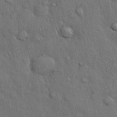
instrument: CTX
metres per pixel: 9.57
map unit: Nhu
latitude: 27.8961
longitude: -68.4223
